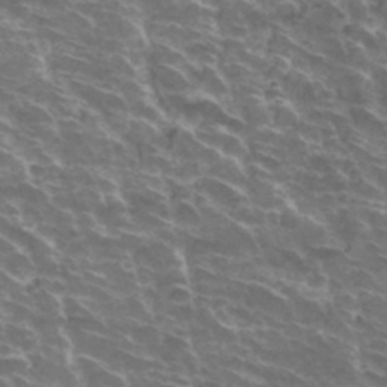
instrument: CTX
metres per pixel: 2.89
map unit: Hto
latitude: 32.9703
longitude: -43.1781
